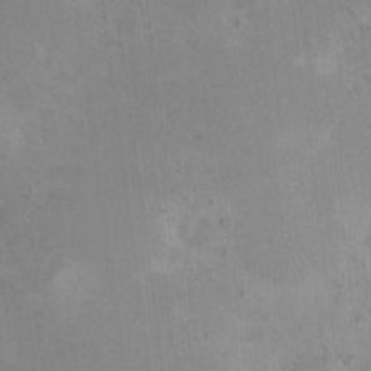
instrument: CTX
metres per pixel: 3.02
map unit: HNhu
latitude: 6.6679
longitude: 7.0108
